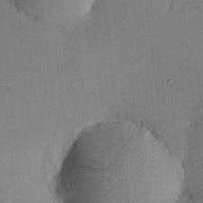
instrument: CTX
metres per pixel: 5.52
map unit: HNhu
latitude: 9.8395
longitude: 16.1606
